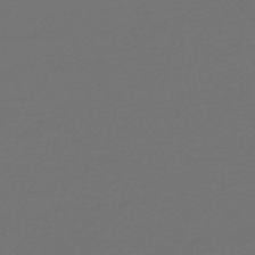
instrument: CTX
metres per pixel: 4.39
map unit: HNb
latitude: -47.7855
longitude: 56.7085
